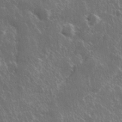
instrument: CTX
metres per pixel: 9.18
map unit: lHvf
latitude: 33.4426
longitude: -89.7828
